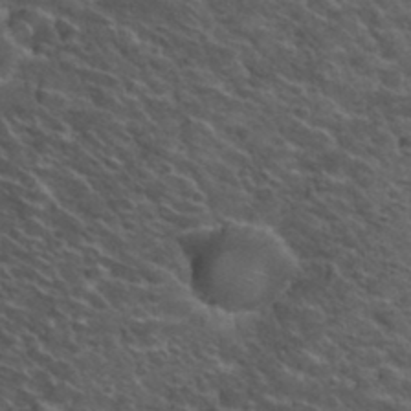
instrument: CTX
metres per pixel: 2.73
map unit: Hto
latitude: 33.4426
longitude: -50.1955
